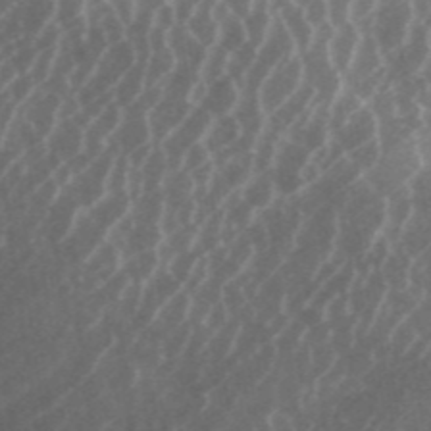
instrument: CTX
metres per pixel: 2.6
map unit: ANa
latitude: 43.9528
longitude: 24.8597
